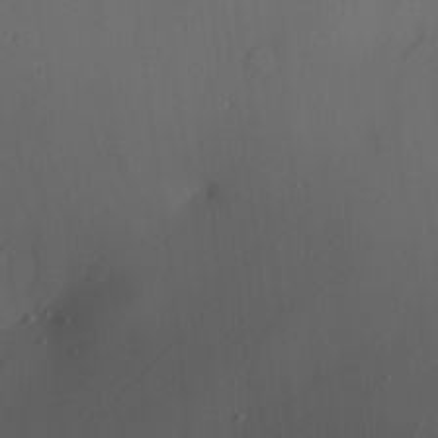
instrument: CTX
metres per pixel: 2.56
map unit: Hve
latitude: 13.3482
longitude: -91.0270
